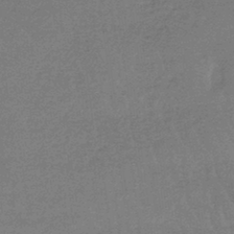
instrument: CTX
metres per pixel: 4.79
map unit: lHb
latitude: -41.8611
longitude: 66.2173
